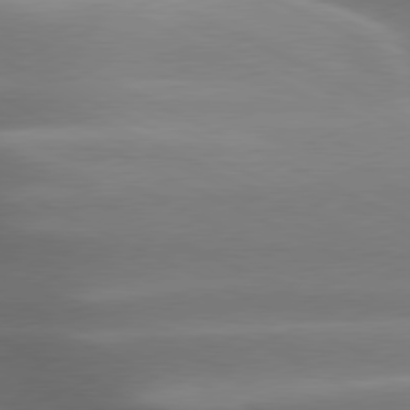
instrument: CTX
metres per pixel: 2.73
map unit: lApd
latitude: 79.7639
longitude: -121.1781
